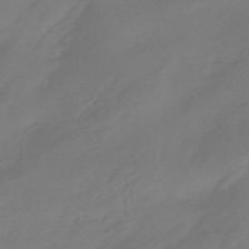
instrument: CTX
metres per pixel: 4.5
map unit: HNhu
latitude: -43.7288
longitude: 92.4251
